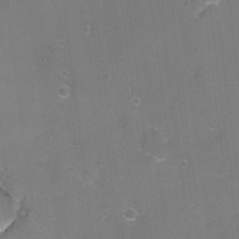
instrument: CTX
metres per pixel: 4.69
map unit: Nhu
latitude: -7.5021
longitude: -45.9339
